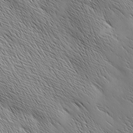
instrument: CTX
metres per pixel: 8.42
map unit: Ave
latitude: 1.4048
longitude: -114.4978
